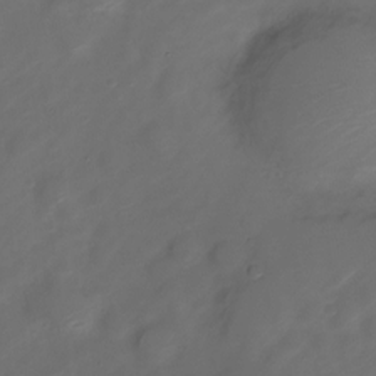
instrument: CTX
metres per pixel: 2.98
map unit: Nve
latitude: -20.4629
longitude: 107.0487
